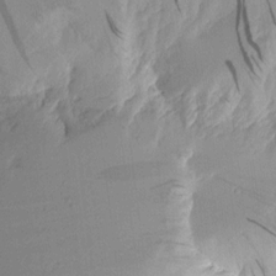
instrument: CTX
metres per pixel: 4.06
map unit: Aa
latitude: 10.1956
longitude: -126.8569
